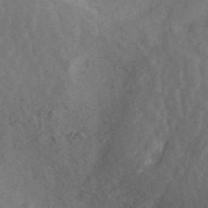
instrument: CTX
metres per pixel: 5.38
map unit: ANa
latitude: 42.6113
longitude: 30.2550
